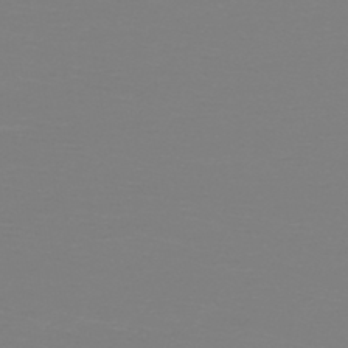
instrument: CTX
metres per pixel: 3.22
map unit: HNb
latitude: -45.9556
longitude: -46.2334
